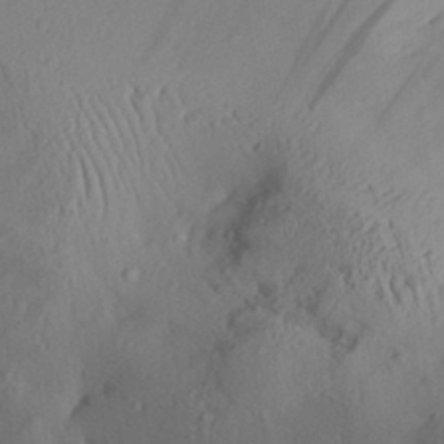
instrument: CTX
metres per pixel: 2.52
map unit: Aa
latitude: 28.9136
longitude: -134.0633
